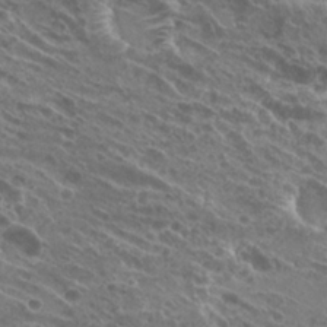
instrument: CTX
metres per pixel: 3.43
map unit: Hto
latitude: 24.7813
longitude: -40.3845
